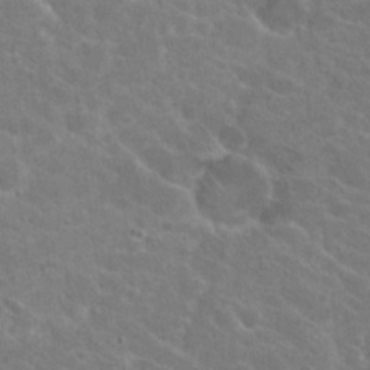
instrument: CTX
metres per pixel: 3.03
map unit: Hto
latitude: 22.7246
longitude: -38.8569
